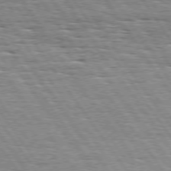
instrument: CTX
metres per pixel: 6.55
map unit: Hpe
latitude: 74.2145
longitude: -138.3467
